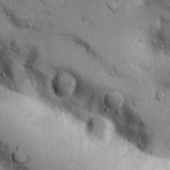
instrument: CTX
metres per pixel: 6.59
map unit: Htu
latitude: -5.2565
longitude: 158.2362
